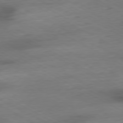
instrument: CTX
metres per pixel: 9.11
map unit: Ap
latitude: -80.5574
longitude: -83.2914
